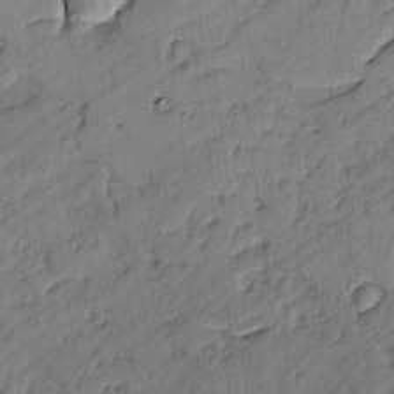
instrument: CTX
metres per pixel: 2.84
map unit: lAvf
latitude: -2.1983
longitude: -105.7828
